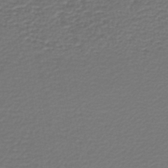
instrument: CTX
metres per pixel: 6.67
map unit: lHb
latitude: -46.5762
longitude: 63.1620
